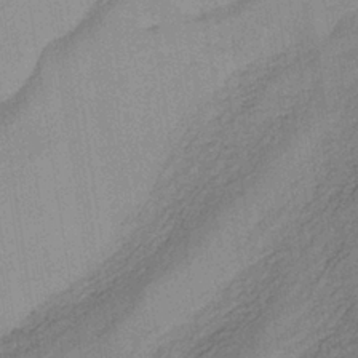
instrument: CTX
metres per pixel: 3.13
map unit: lHb
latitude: -35.8422
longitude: 71.0298
